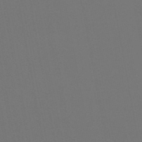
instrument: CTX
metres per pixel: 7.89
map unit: lHb
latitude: -47.8800
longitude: 68.5951
